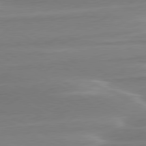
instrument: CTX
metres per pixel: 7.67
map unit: lApd
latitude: 79.6694
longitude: -114.8002
